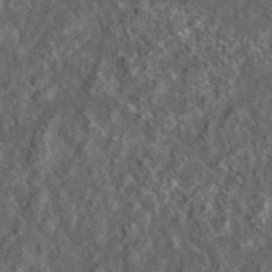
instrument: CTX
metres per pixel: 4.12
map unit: lHvf
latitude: 36.6680
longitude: -87.9150
